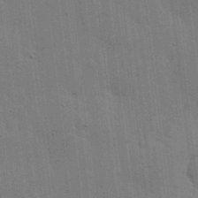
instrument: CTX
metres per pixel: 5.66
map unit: lHvf
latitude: 18.2900
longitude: -113.5371
